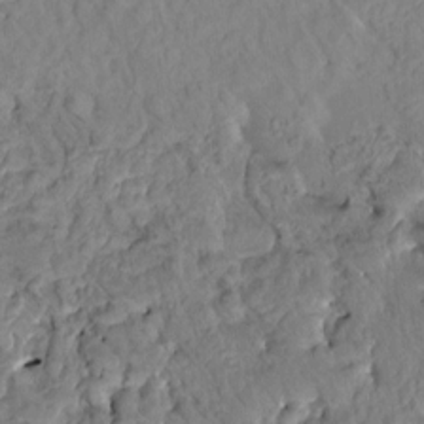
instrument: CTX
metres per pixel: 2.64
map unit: HNhu
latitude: 5.4615
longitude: 10.8030
